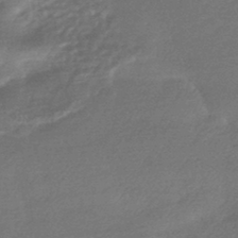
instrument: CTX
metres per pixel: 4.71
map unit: HNhu
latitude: -44.0283
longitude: 93.6155
